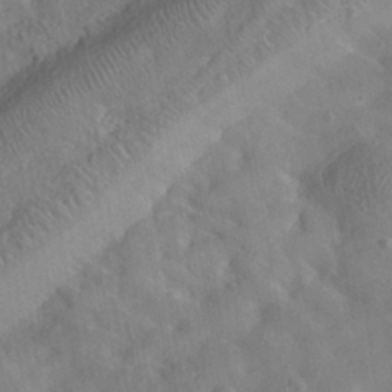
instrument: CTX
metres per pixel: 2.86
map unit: Nhe
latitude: -38.2173
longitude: -146.6302
